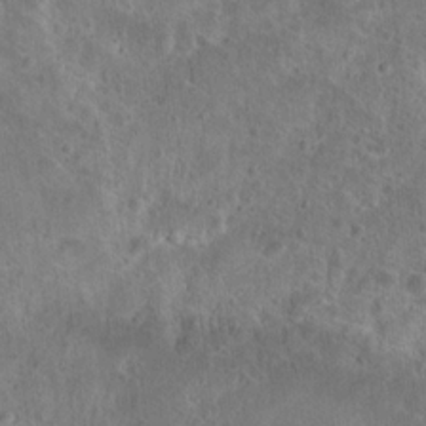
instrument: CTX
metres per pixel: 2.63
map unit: Hto
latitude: 18.1011
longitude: -40.1199
